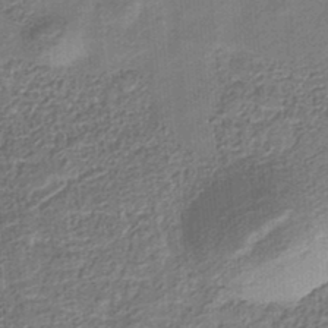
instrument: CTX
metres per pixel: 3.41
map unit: eHb
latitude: -35.0297
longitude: 79.7666
